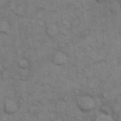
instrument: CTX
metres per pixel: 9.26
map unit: eHh
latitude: 14.9136
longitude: -65.3860
